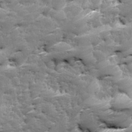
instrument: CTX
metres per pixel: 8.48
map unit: Ave
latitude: 16.8380
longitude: -135.6505
